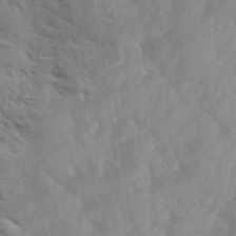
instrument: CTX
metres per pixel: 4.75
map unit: Ave
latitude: 11.0648
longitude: -102.6490
